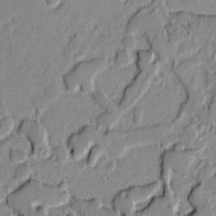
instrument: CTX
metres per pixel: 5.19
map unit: lAvf
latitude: -0.6708
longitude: -107.9717
